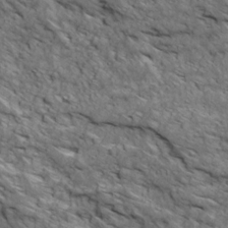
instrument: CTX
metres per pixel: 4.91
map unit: Ave
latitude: 19.0269
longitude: -134.3089
